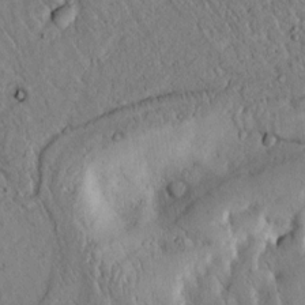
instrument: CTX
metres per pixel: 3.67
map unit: lAvf
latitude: 5.8961
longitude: 159.7099
